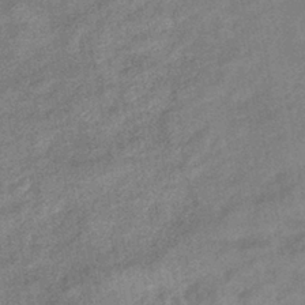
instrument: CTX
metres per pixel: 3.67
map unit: eHb
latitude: -41.4265
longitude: 82.4818
